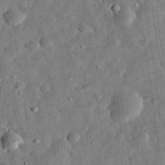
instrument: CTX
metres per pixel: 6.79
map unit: eHh
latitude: 32.4034
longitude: -76.4979
